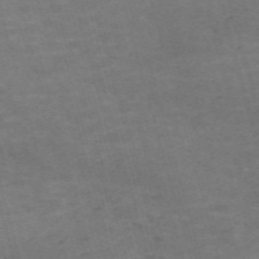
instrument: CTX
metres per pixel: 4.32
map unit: Nve
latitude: -59.7477
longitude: 57.5021
